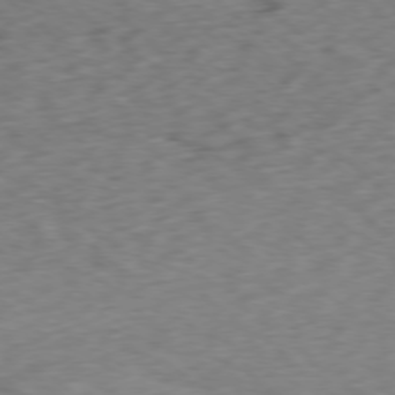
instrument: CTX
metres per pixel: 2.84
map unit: Ap
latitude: -77.7289
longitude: -78.5357
